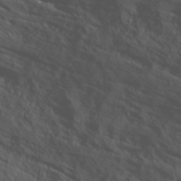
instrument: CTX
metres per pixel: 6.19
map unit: Ave
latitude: 16.6491
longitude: -129.1025
